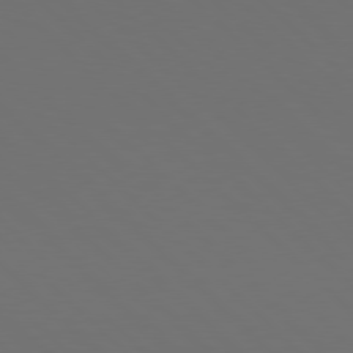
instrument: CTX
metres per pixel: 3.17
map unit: Hpe
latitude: 77.6882
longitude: -170.0255
